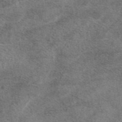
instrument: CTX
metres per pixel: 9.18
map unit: eAb
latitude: 47.9906
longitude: 123.2943
